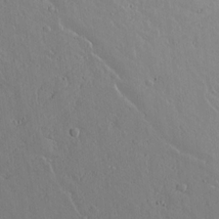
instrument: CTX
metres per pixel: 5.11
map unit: lAvf
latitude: 16.5357
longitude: -126.8569
